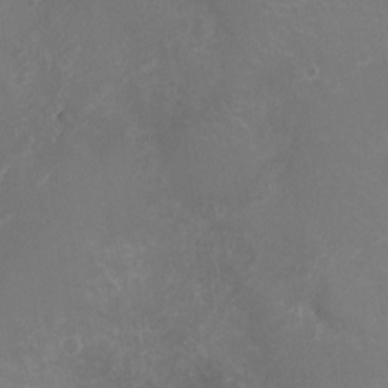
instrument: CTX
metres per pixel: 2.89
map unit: Ht
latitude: -5.3509
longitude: -19.1970
